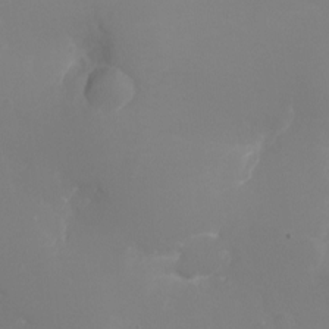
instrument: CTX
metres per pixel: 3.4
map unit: Ht
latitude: -6.2361
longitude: -25.9717
